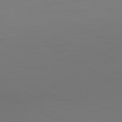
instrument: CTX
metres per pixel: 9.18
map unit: Hpe
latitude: -82.1228
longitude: 7.1431
